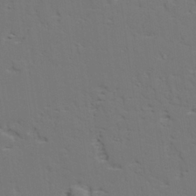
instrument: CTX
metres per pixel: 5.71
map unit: lAvf
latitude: 27.8583
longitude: -109.4993
